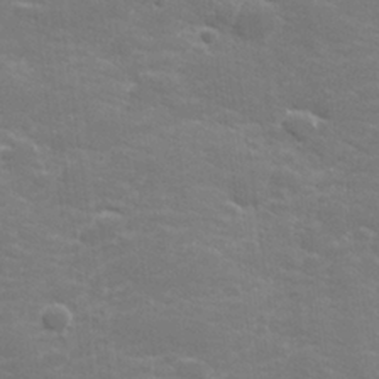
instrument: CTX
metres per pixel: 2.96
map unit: lHvf
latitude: 25.7638
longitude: 141.8800
